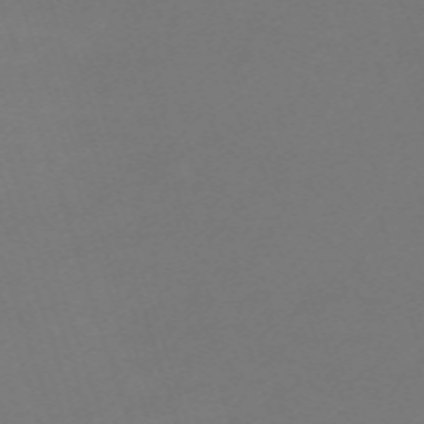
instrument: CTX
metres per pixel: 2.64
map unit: eHh
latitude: -63.3509
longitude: 51.4454
